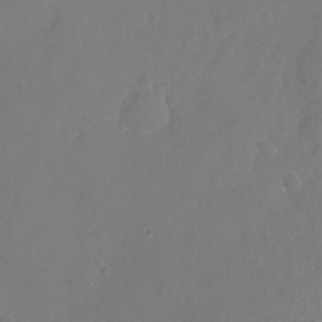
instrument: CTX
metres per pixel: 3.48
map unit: Nhu
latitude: -20.2172
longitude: -58.2334
